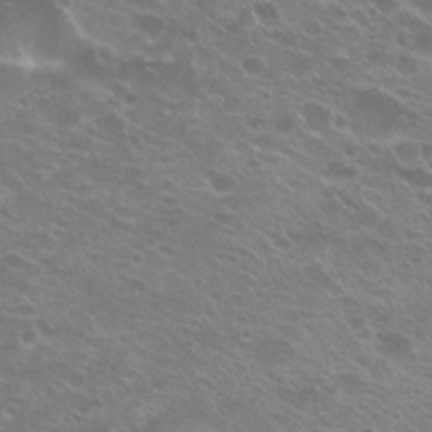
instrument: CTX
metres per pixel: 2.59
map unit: Hto
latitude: 23.7261
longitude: -37.0081
